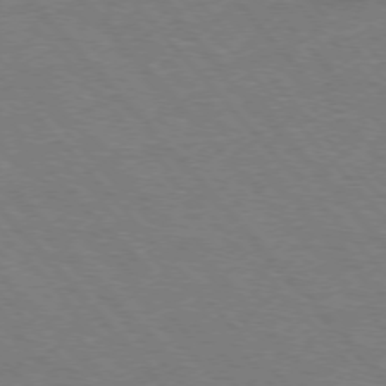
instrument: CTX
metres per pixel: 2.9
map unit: Hpe
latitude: -76.2739
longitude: -12.7624
